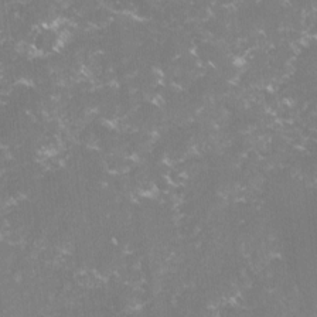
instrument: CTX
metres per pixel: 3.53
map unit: lHvf
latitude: -15.7289
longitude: -101.3104
